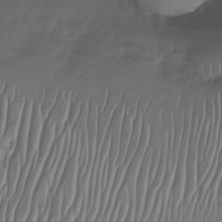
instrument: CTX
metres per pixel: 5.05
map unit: Nhu
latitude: -27.7288
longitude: -64.7246
